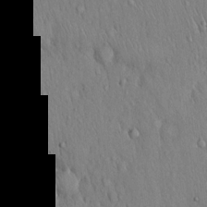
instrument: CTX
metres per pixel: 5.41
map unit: Hto
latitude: 16.9136
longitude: -58.4601
